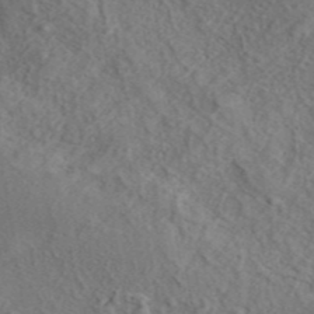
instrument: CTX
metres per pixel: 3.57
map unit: eAb
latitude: 43.4049
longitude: 115.3321
